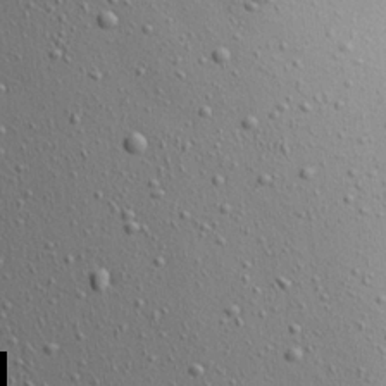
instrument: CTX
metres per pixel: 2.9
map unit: Aa
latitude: 22.3278
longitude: -143.8583
